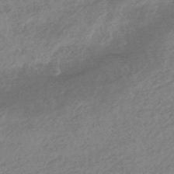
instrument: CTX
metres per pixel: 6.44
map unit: HNhu
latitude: -45.2565
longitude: 92.7841
